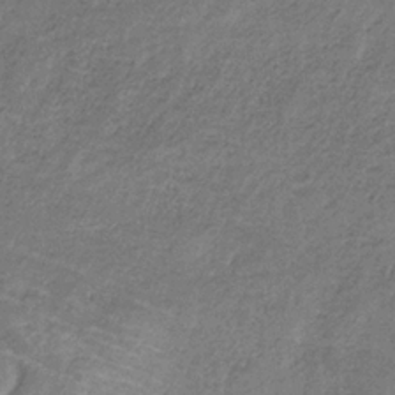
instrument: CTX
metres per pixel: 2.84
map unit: HNb
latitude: -32.8030
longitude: 59.0675
